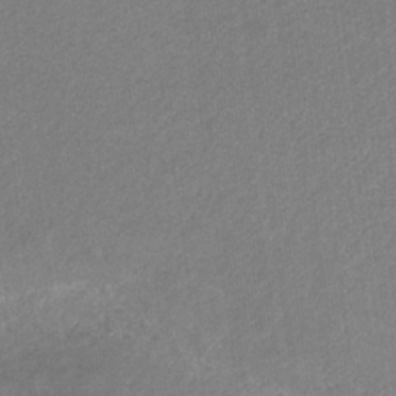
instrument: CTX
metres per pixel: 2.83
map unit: eHb
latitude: -31.7099
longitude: 70.1606
